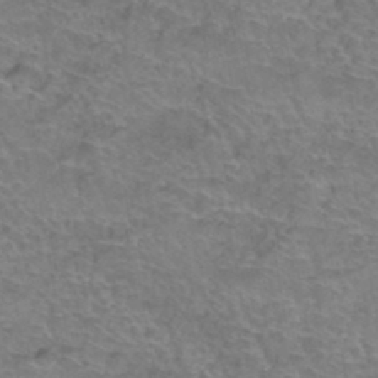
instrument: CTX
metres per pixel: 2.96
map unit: Hto
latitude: 37.1970
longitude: -42.1767
